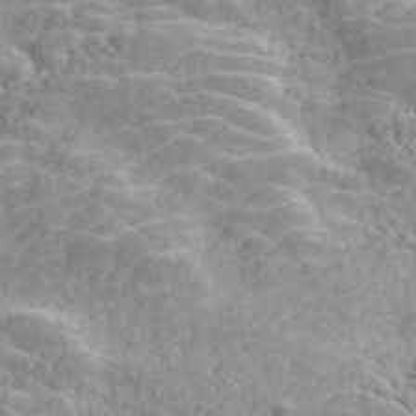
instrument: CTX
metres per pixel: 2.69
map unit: ANa
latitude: 45.5749
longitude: 37.8422
